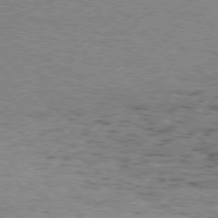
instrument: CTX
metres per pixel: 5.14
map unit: Hpe
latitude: 75.6316
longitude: -136.1200
